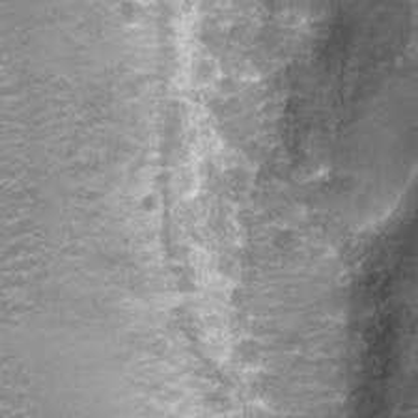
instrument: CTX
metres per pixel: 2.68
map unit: Nhu
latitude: 3.3859
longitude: -17.6316
